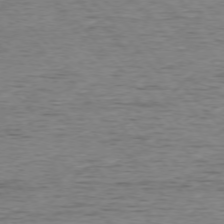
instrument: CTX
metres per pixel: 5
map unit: Ap
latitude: -76.2173
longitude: -95.3860
